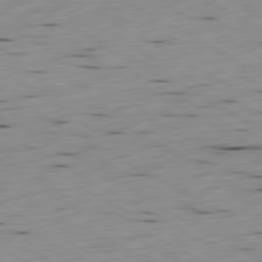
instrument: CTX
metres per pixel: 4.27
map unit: Ap
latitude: -80.5196
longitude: -71.2915
